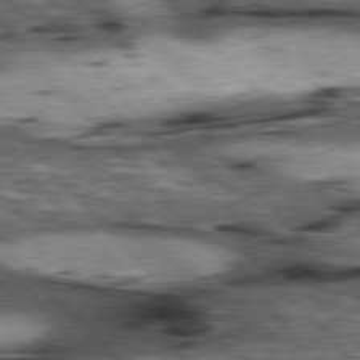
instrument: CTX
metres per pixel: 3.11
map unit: lApd
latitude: 76.9513
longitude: -49.4993
